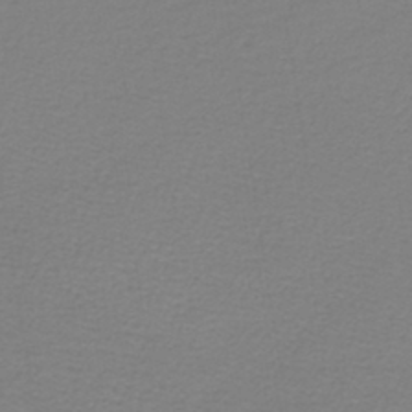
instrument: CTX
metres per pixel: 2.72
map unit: lHb
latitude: -42.5384
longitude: 71.1998
